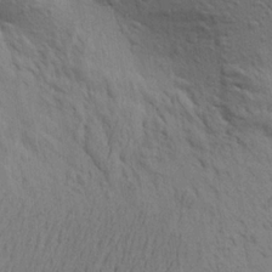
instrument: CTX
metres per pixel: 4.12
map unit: Aa
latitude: 22.7246
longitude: -148.2900
